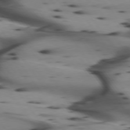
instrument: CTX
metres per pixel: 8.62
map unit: lApd
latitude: 74.9703
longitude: -64.7246
